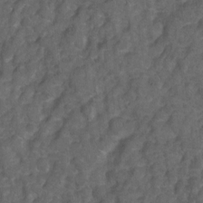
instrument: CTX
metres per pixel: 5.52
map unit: Hto
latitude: 4.5546
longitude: -31.4427
